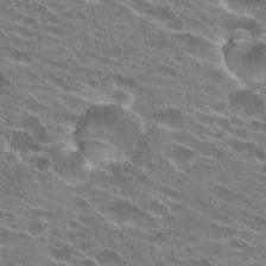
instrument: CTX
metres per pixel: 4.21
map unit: Hto
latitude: 24.4223
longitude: -42.2334
